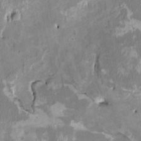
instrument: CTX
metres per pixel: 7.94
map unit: HNhu
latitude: 3.1970
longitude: -4.4979
